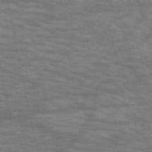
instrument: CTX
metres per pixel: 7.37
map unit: HNb
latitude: -53.5777
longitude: -43.8206
